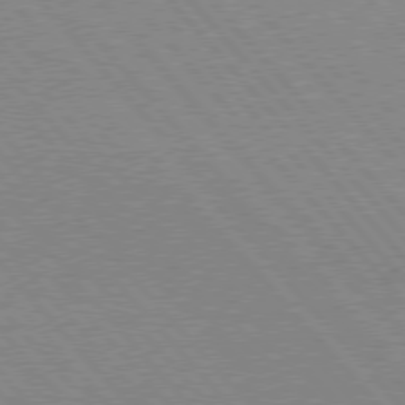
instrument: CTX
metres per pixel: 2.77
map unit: lApd
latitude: 76.3845
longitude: -86.1955
